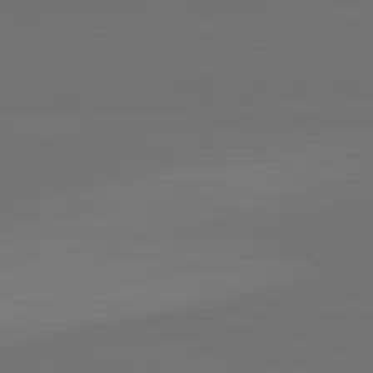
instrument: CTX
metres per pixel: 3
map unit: lApd
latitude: 82.2522
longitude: 155.3699
